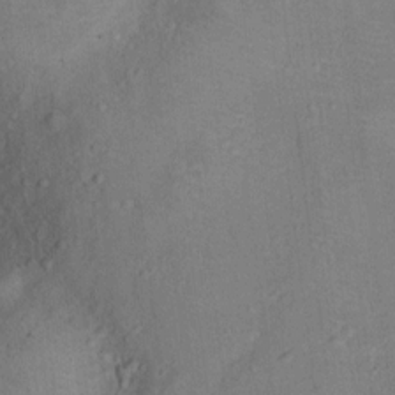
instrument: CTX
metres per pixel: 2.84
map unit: Ht
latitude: 12.5924
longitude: -39.1214
